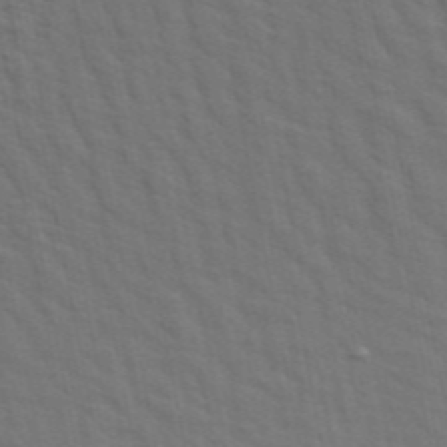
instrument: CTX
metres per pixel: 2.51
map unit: ANa
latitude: 47.9528
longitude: -76.6868
